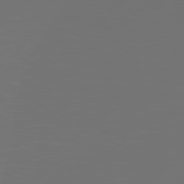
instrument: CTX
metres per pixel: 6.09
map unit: Hpe
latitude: 78.0444
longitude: -138.8569
